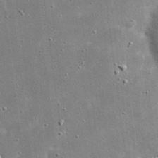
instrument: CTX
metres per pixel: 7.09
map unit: eHh
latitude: 21.1026
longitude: -67.2725
